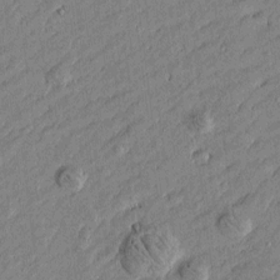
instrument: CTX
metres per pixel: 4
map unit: Htu
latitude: -6.1983
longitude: 177.3699
